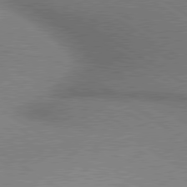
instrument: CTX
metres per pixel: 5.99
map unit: lApd
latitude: 80.1578
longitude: 164.9353
